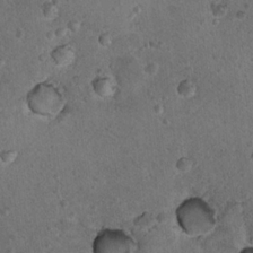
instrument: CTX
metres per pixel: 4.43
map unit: Nhu
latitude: 18.1955
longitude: -29.6505
